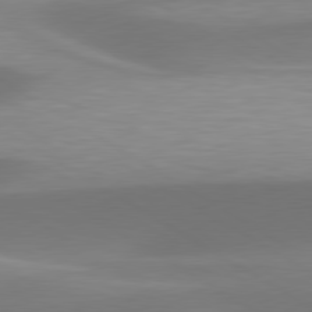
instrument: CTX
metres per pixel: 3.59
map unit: lApd
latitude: 79.7261
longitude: -93.5938
